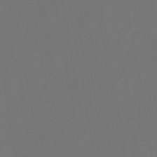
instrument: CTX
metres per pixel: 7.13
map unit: eHb
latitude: -43.8611
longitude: 87.9556
